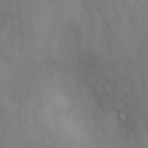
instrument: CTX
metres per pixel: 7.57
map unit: Hve
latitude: -11.5399
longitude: 174.4251
